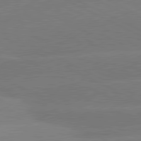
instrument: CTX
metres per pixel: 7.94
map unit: lApd
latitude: 80.7246
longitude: -151.8205
